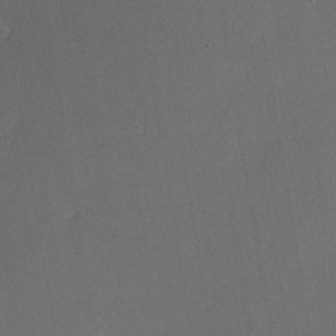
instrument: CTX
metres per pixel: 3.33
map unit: HNhu
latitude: 5.6316
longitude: 14.4062
